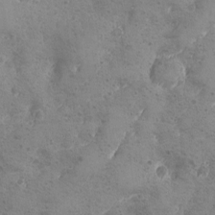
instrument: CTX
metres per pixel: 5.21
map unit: Ave
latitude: -8.3306
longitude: -118.8380
